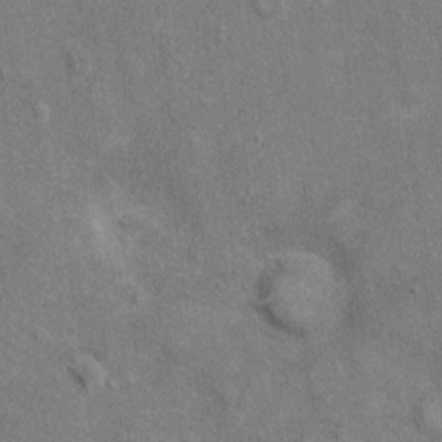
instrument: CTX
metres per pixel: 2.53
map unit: Hto
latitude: 10.2145
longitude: -37.1403
